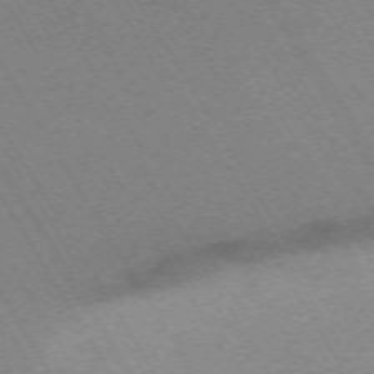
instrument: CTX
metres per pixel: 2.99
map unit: Hpe
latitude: -71.8045
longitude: 11.5966
